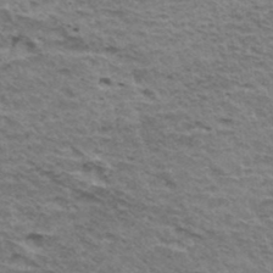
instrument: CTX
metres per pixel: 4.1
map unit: Hto
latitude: 35.2159
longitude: -43.1403
